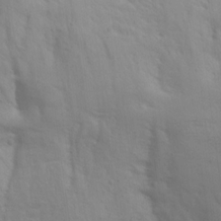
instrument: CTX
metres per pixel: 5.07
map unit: Aa
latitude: 15.3860
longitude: -143.4993
